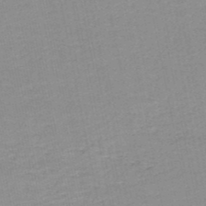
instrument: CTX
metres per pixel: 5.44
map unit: HNb
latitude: -49.7667
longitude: -49.1025
